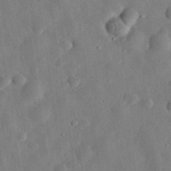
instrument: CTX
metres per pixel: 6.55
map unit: eHh
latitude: 33.0458
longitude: -75.7639
